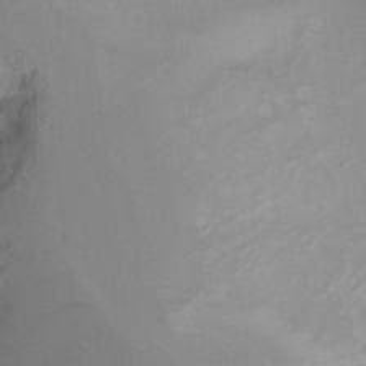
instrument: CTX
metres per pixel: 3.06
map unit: Hto
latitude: 6.8758
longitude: -36.0255
